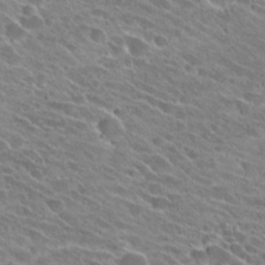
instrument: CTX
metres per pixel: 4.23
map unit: Hto
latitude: 25.3292
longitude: -41.6882
